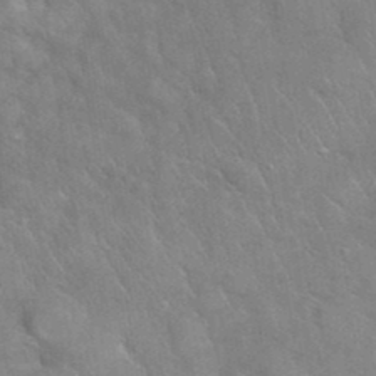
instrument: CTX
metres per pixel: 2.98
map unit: eHh
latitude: 39.0269
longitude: -57.5560
